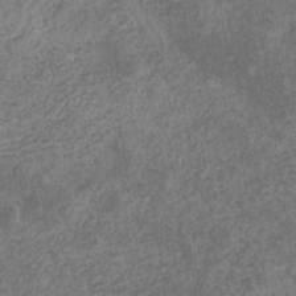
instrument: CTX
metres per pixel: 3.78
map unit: eHb
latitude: -31.3698
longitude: 72.1983
